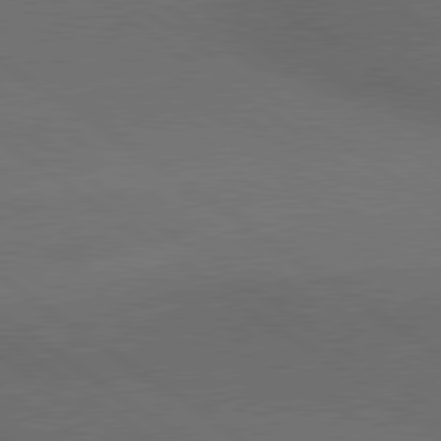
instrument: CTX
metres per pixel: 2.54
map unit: lApd
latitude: 79.7072
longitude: -177.0647
